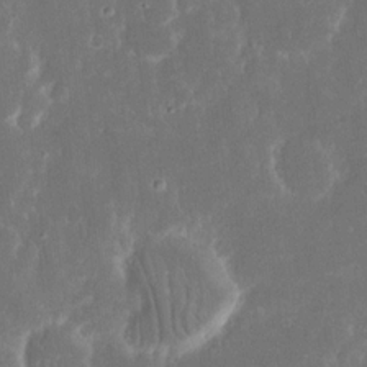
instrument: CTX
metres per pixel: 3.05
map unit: eHh
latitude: 16.1956
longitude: -72.7625
